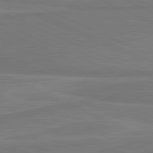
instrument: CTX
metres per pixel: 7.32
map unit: lApd
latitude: 81.6505
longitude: 169.8611
